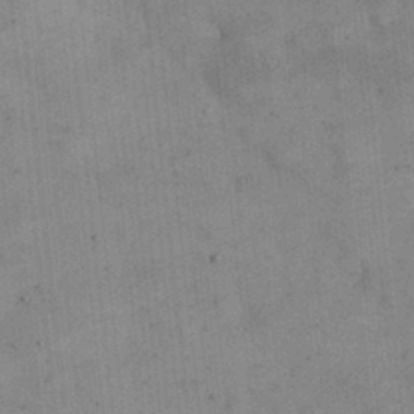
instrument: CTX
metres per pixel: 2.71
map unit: eHh
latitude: 24.5167
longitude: -65.1025
